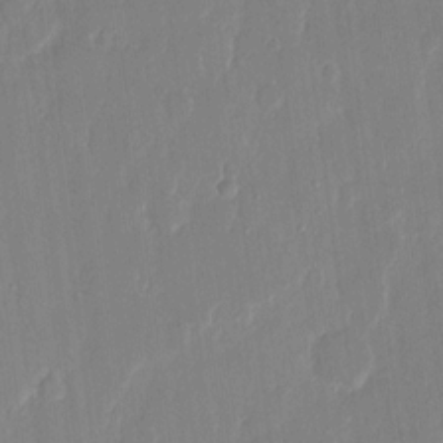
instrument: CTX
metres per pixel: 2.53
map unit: eHh
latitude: 12.4790
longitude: -70.7624
